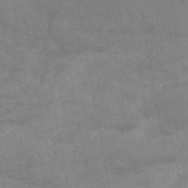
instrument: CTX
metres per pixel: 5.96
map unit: HNb
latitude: -55.8800
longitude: -39.9528
